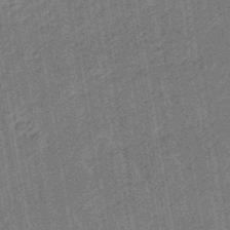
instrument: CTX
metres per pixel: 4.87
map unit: eHb
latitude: -48.0661
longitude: 85.3131
